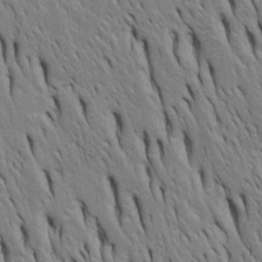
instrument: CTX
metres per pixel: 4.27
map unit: Htu
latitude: -4.3873
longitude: 151.1620
